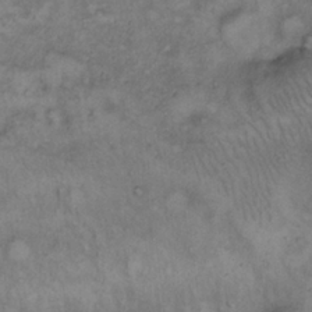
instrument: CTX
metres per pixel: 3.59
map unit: Hto
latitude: 12.5168
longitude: -60.6112
